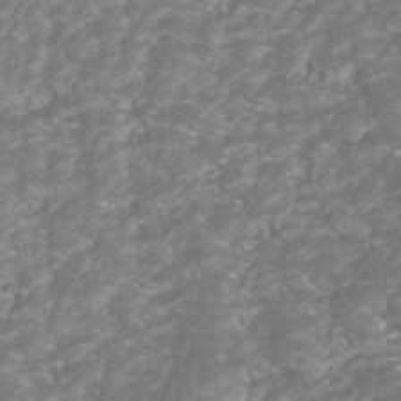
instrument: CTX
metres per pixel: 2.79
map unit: ANa
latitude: -42.4817
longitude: 108.5007
